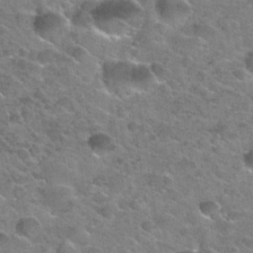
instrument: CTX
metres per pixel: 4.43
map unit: Nhu
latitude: 31.5560
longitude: -53.4427
